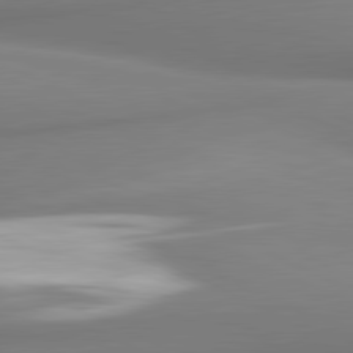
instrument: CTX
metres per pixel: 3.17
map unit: lApd
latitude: 81.4804
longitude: 176.6707
